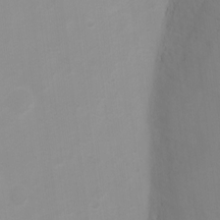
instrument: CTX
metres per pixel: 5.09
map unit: Ht
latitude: 3.1214
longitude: -22.8758
